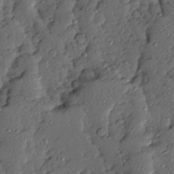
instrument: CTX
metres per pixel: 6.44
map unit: Ave
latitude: 13.6694
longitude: -134.6112
